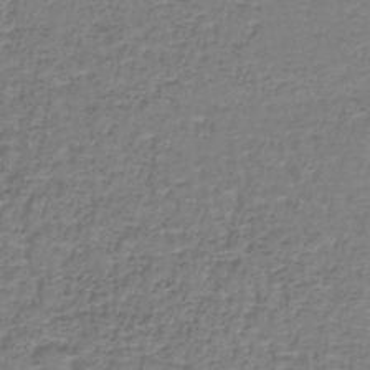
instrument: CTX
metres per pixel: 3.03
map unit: lHb
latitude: -43.0486
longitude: 58.5951
